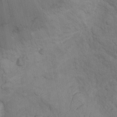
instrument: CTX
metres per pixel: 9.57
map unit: Nhu
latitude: 9.7450
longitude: -25.6504
